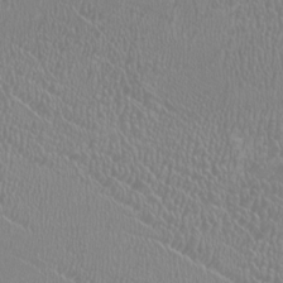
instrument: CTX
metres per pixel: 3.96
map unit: HNhu
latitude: -1.1620
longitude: 0.2929
